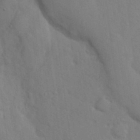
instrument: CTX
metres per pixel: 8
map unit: Nhu
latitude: 13.4427
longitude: -28.4601
